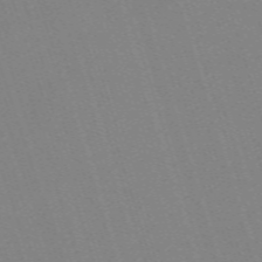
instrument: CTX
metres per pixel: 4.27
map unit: eHh
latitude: -63.1431
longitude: 50.6329
